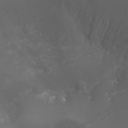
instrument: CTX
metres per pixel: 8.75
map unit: Htu
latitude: -5.1998
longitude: -88.1011
